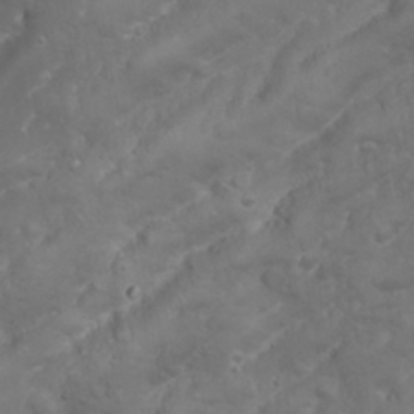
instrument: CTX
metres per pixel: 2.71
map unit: Nhu
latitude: 23.9906
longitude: -59.8394
